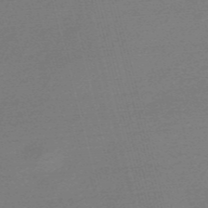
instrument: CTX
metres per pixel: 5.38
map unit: Nve
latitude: -56.6518
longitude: 63.1998
